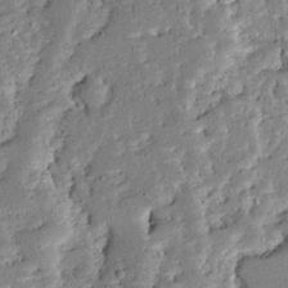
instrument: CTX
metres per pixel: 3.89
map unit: Ave
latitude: 12.6491
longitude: -137.8584
